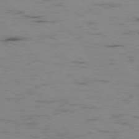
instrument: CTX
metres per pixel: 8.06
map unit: Ap
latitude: -76.9353
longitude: -82.1766
